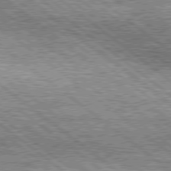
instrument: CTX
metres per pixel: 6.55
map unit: Hpe
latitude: 78.2145
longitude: -121.3104
